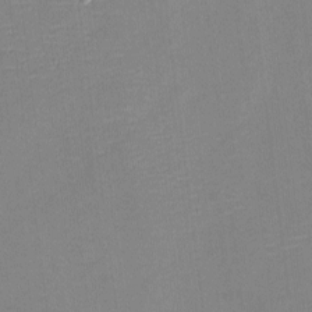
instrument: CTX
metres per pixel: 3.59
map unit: eHh
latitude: -3.2942
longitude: -80.2711
